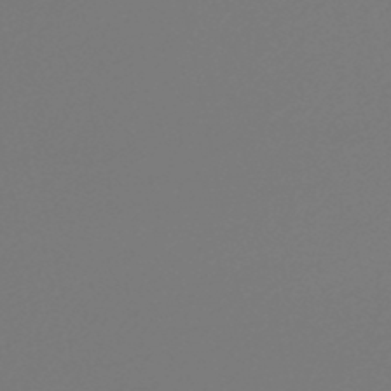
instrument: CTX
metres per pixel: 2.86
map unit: HNb
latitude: -47.8422
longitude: 59.6721
